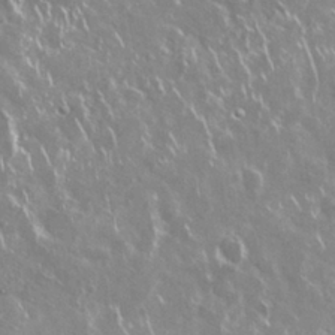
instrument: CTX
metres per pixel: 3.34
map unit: Nhu
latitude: 29.0836
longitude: -60.8191
